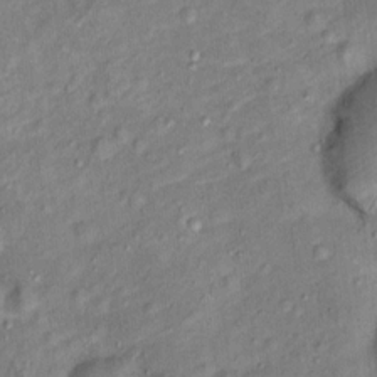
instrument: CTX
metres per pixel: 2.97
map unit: Ht
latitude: 13.8772
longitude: -41.1592
